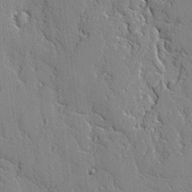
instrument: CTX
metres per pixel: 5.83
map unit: lAvf
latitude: -1.3132
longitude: -109.0080
